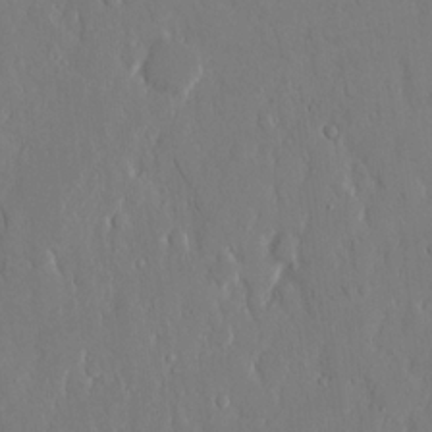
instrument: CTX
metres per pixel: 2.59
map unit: eHh
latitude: 14.1389
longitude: -71.4993
